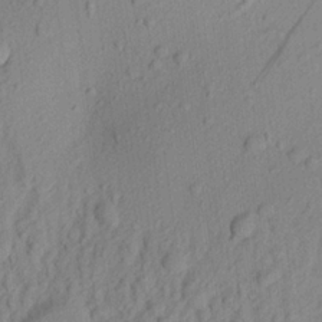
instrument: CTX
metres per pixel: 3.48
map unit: Aa
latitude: 21.8961
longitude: -143.2915
